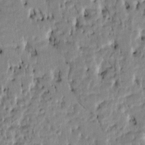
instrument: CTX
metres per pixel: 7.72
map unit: Htu
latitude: 3.4048
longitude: 151.7289
